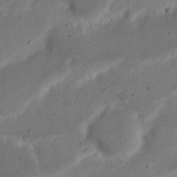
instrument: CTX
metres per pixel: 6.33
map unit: Nhu
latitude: 21.7450
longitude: -71.0458
